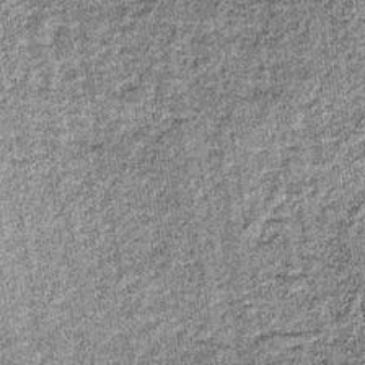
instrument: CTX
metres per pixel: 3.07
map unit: lHb
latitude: -36.7841
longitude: 64.7086
